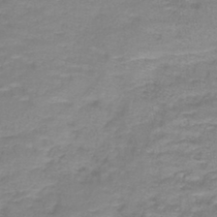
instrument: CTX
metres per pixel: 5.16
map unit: lHb
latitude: -41.6533
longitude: 58.6896
